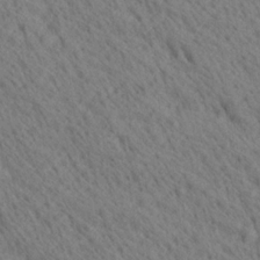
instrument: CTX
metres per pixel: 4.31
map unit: Ave
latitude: 20.7624
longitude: -139.7450
